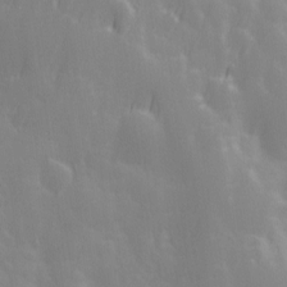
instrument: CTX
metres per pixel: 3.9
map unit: Ave
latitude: 13.0648
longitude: -104.4979
